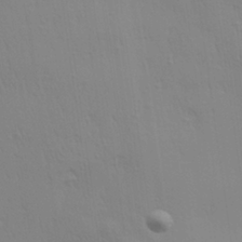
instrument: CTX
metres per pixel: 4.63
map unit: Aa
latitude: 28.2522
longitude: -139.1970
